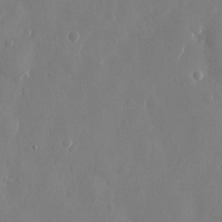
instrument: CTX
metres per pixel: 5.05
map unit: eHh
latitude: 13.2348
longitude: -71.4993
